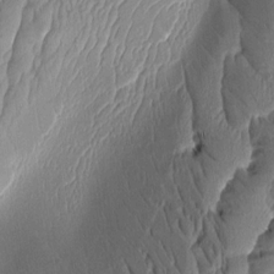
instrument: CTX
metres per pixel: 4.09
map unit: Aa
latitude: 8.8947
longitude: -131.4616
